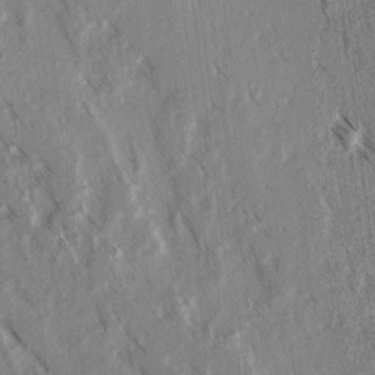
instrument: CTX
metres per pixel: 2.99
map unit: lAvf
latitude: 3.8205
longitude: -105.6694
